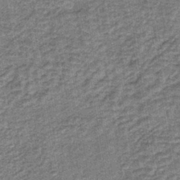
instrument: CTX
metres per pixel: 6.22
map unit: lHb
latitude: -40.0283
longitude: 63.5777
